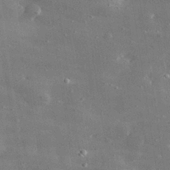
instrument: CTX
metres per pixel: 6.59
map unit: lHvf
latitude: 31.1970
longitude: -88.9892
